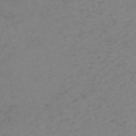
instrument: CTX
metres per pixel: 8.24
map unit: HNb
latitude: -54.9353
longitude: -47.2726
